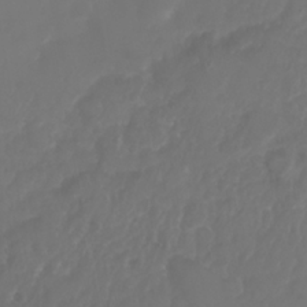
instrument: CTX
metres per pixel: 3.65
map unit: Nhu
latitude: 25.4615
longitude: -62.3656
